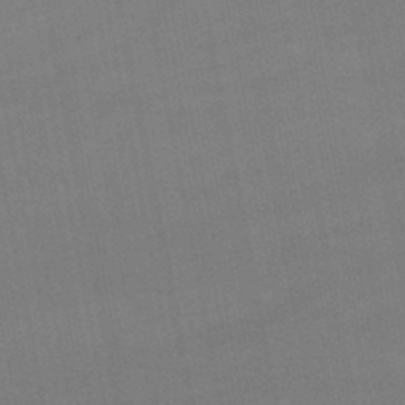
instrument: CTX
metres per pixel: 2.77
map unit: lHb
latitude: -46.8975
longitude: 73.7100
